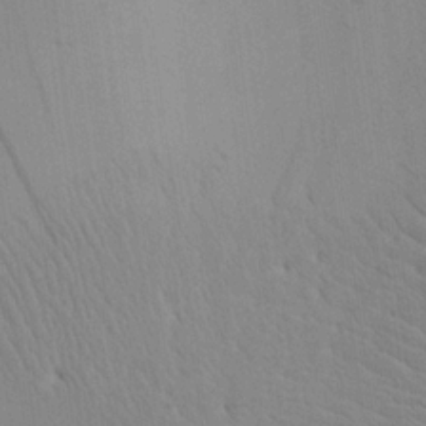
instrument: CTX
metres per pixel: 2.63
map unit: Aa
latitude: 19.7260
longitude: -141.0458
